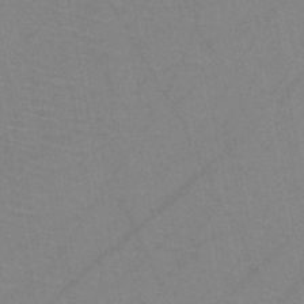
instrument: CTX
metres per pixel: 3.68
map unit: HNb
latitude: -45.4077
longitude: -40.4601
